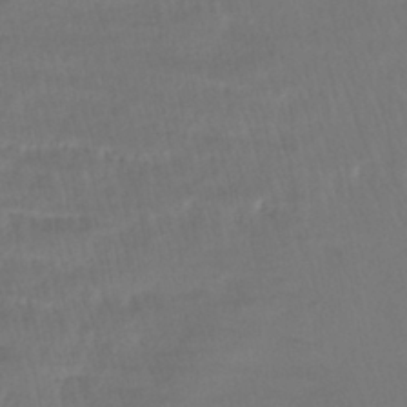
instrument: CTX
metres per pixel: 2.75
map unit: HNhu
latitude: -43.6343
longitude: 102.9353
